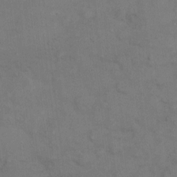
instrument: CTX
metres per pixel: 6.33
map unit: Hto
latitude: 6.7624
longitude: -62.1767
